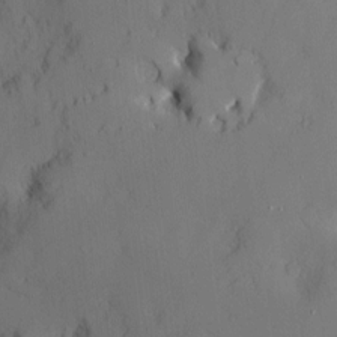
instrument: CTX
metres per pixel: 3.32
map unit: Nve
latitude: -7.8233
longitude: 175.7288
